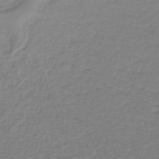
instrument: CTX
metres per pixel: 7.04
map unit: lHb
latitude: -37.0675
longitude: 61.8611
